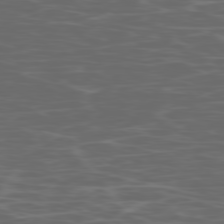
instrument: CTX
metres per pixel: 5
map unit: Ap
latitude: -78.8219
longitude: -75.4426
